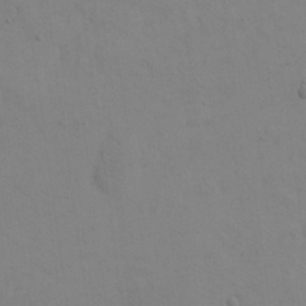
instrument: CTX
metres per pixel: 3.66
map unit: eHh
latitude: 17.8583
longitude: -67.0458
